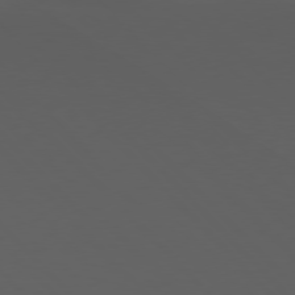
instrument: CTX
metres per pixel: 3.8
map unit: Hpe
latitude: 77.1214
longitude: -167.2537
